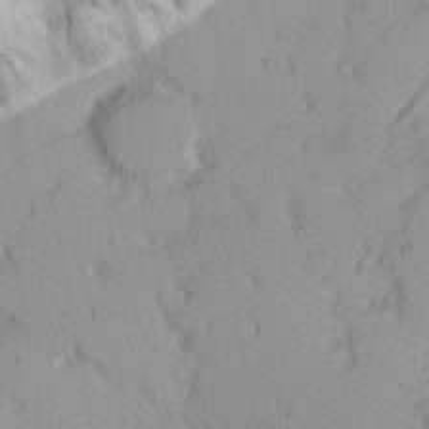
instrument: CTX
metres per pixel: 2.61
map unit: Nhu
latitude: -1.7100
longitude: -73.4994
